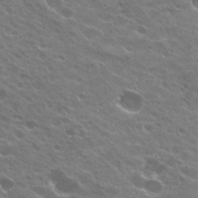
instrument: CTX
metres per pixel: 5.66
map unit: Hto
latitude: 24.5356
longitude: -37.6505
